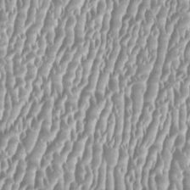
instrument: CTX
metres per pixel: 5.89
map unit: HNhu
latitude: -0.3685
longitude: -0.3656
